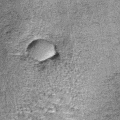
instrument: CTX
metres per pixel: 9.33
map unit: lHb
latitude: -39.4076
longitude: 67.2187
